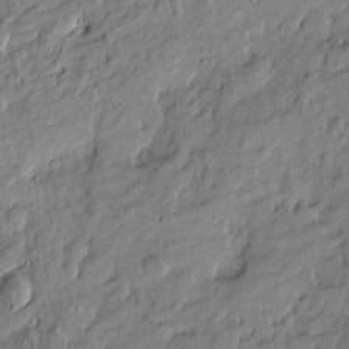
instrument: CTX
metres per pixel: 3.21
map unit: Htu
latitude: -6.8408
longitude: 177.7100
